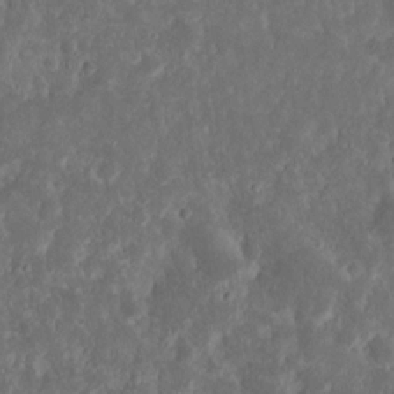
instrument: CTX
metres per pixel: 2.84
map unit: Nhu
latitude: 13.7450
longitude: -73.7450
